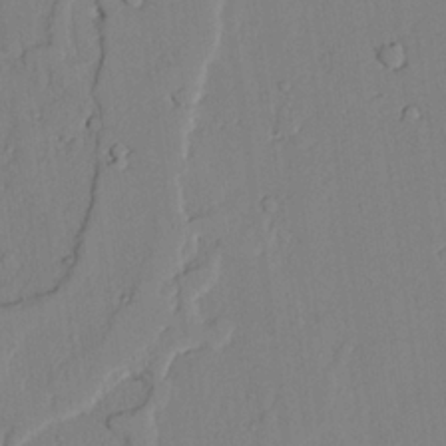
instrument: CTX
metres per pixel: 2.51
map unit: lAvf
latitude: 24.7057
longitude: -111.0459
